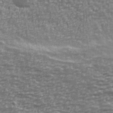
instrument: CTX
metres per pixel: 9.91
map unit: Ave
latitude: 40.7813
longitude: -113.2726
